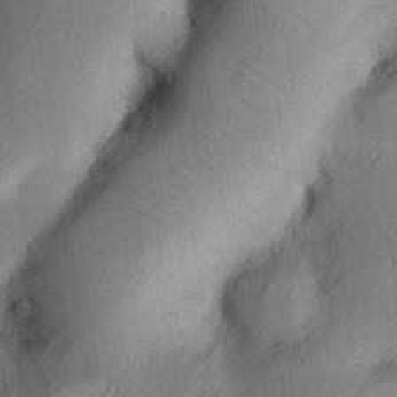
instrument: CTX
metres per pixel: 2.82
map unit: Nhu
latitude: 25.6504
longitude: -72.8380
